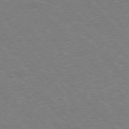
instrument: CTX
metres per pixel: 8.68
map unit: Hpe
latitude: -76.6896
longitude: -12.4601
